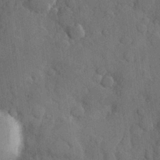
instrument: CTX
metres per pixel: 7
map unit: Hve
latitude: 24.3278
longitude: 149.3132
